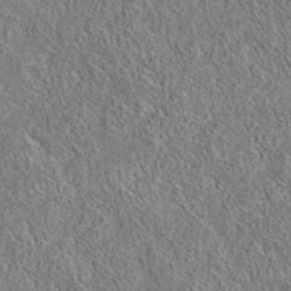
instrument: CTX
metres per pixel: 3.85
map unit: eAb
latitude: 35.6127
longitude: 114.2172
